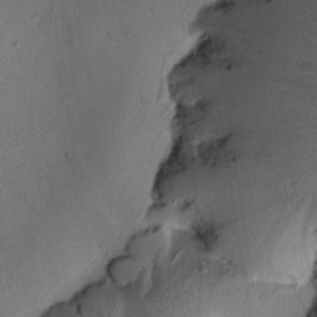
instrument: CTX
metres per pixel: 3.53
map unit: Htu
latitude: 0.5545
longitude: 175.6154
